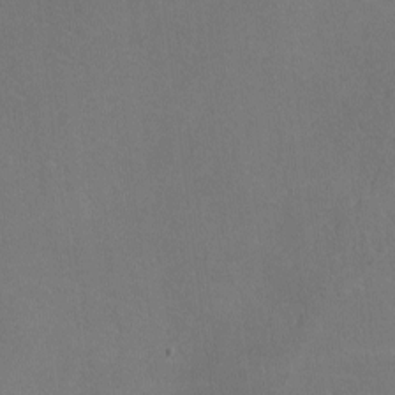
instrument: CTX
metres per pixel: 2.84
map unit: lHvf
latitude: -9.7855
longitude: -100.3089
